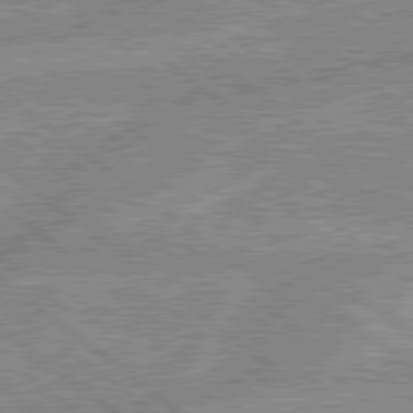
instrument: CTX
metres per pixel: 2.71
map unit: lApd
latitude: 79.0270
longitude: -156.1199
